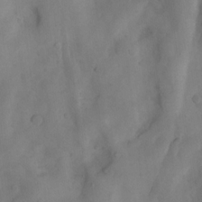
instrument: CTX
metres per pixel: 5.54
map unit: Nhu
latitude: 8.2334
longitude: -22.8758
